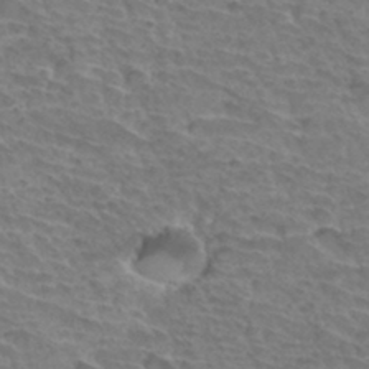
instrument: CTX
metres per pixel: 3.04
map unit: Hto
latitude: 34.4790
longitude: -44.6490
